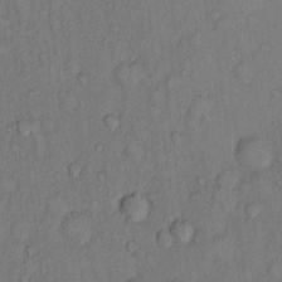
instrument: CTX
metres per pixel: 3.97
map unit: Hto
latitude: 9.6694
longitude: -58.4223
